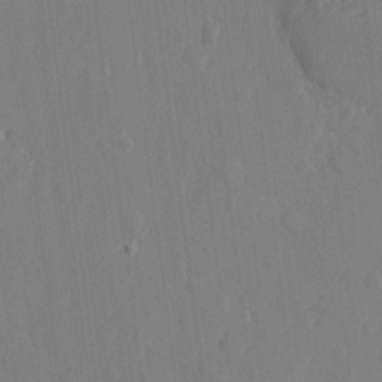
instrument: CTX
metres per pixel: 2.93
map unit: eHh
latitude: 5.8961
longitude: -73.0648
